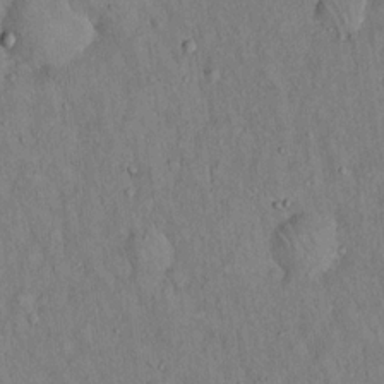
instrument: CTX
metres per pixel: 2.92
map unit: Hto
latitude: 14.5546
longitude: -58.6491
